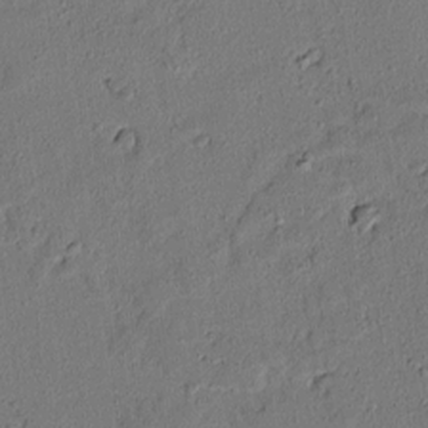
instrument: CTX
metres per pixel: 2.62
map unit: lAvf
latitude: 5.7639
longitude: 168.3873
